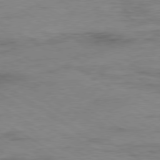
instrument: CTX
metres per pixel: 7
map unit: Ap
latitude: -80.1795
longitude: -52.7058
